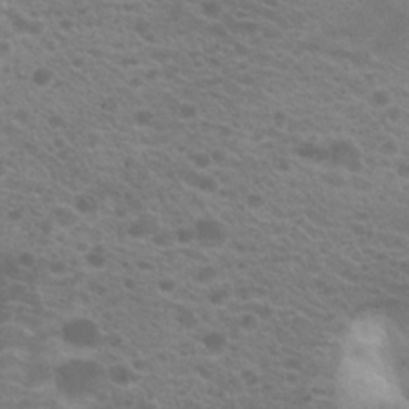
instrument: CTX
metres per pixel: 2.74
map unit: Hto
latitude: 21.3860
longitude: -37.3104
